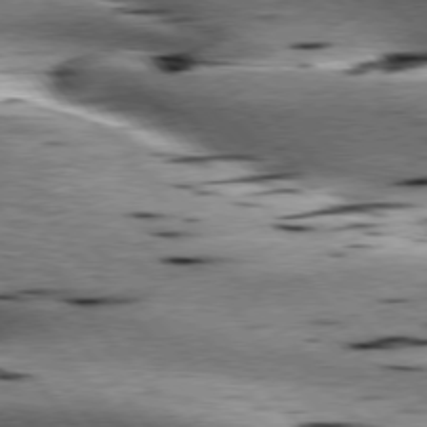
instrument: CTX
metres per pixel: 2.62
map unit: lApd
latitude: 76.6112
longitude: -60.8947
